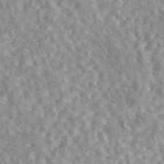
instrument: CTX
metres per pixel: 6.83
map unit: eAb
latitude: 44.4034
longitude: 116.8974
